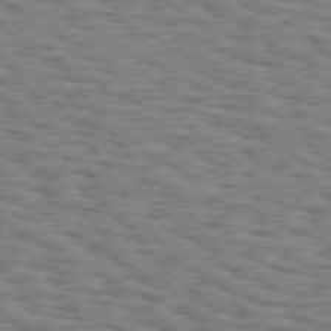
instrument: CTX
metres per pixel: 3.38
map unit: Hpe
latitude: 74.1767
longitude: -132.7435
